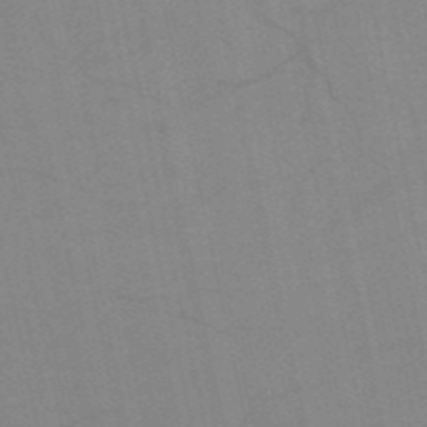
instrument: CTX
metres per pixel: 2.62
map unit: HNb
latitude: -52.9163
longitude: -47.3293
